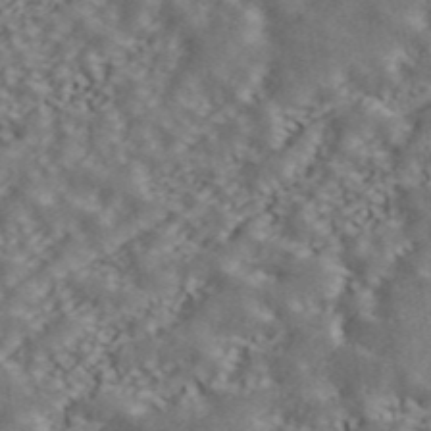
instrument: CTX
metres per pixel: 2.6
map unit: ANa
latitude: 43.4427
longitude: 47.7288
